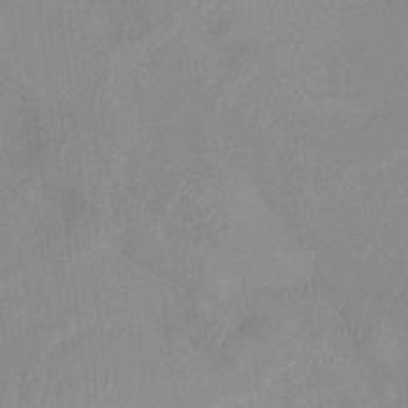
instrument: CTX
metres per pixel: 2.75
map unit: Nhu
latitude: -13.9367
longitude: -58.7246
